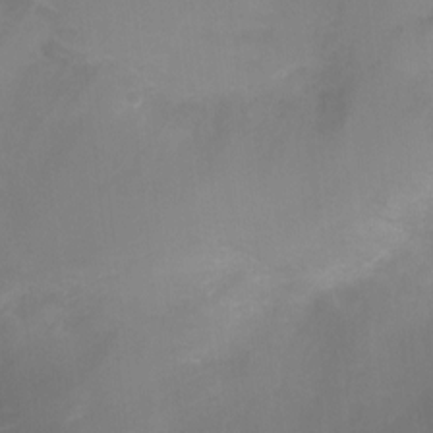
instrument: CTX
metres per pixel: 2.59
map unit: Ht
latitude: -6.0283
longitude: -28.3089
